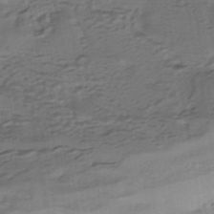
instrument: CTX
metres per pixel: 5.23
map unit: HNhu
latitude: -42.4440
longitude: 103.5399
